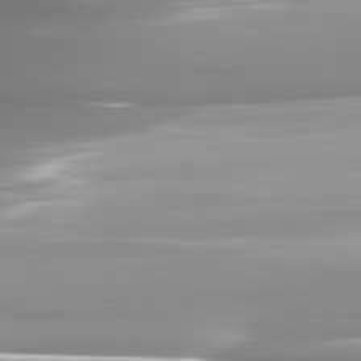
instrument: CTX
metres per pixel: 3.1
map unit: lApd
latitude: 81.8961
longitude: -141.7638
